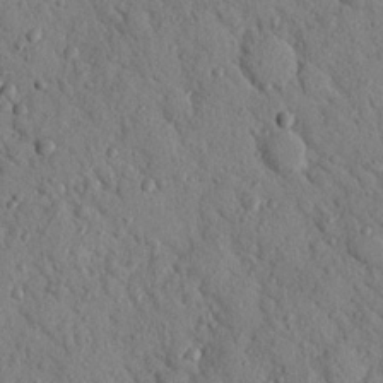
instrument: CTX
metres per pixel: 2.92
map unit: Nhu
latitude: 22.3467
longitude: -76.3656
